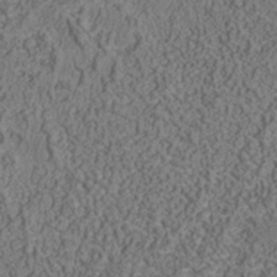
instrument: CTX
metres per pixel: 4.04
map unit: Nhu
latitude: -39.5021
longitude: -84.5546
